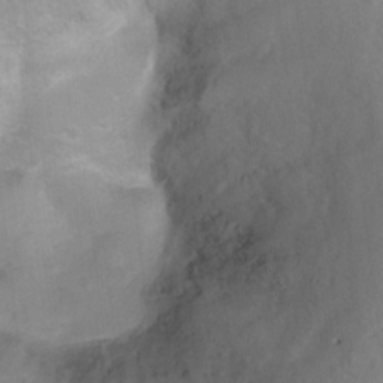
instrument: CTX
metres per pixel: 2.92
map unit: Ht
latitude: 5.8205
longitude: -30.3657
